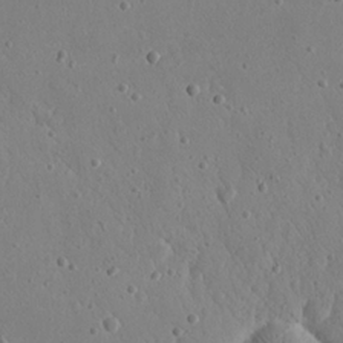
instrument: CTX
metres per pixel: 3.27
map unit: eHh
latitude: 21.8395
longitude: -68.7246
